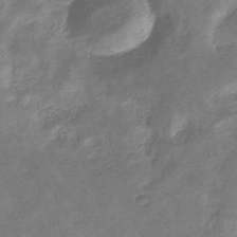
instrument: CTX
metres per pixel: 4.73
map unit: eHb
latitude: -33.2943
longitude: 73.5966
